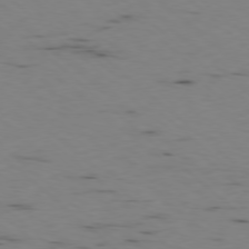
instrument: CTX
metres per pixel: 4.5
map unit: Ap
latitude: -78.1794
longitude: -74.5546
